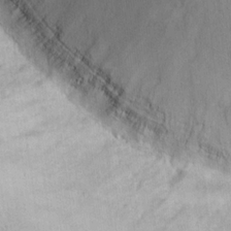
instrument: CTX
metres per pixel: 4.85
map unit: eHh
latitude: 18.3656
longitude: -65.7072
